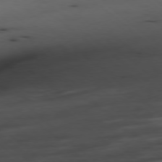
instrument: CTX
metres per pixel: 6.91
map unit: Ap
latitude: -78.5007
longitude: -88.4223
